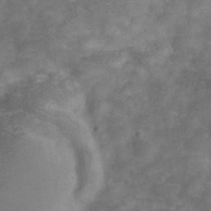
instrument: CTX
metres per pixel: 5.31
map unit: Hve
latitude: -34.0094
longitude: 91.3510
